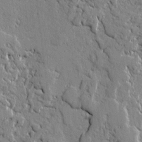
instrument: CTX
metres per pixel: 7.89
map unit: lAvf
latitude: -0.7653
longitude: -109.1592
